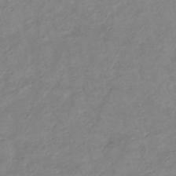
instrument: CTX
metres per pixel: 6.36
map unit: lHb
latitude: -34.4062
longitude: 72.3117
